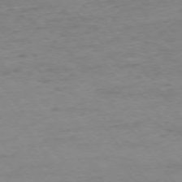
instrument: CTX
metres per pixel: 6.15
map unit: Ap
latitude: -75.2187
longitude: -84.6302
